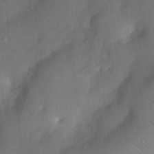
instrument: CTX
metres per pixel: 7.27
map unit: Nhu
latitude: 4.8002
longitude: -24.8569
